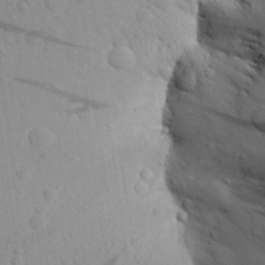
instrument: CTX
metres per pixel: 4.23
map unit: Aa
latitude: 27.3482
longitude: -143.3860
